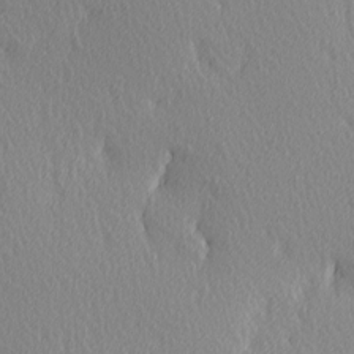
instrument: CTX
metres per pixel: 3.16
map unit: Ave
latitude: 3.3104
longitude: -112.5168
